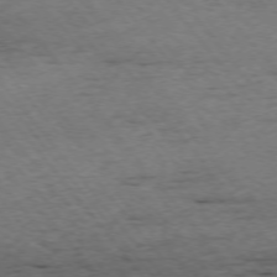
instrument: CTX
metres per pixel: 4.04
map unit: Ap
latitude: -75.1809
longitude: -90.7813
